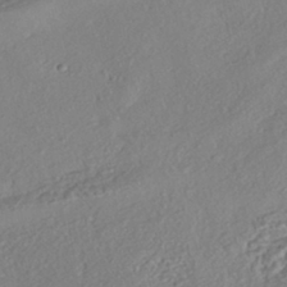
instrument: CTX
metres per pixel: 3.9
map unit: eHh
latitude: -42.5006
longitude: 118.7085
